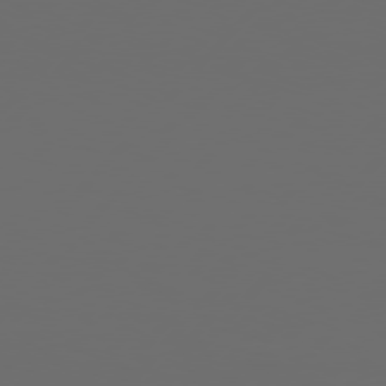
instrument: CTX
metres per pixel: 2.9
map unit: Hpe
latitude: 76.6301
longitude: -139.2159
